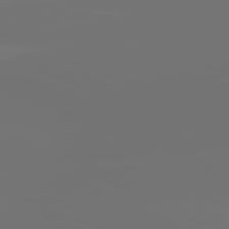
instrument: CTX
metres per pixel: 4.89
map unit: lApd
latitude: 81.8772
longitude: -164.5357
